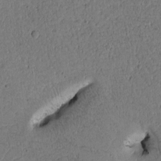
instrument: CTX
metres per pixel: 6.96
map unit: Htu
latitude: -1.0298
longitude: 170.2362
